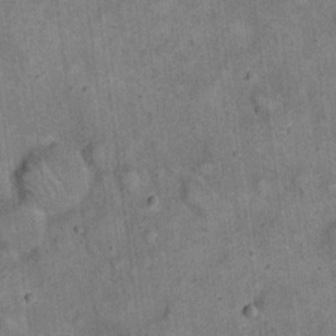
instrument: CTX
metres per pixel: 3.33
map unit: eHh
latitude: 20.2145
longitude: -60.6679
